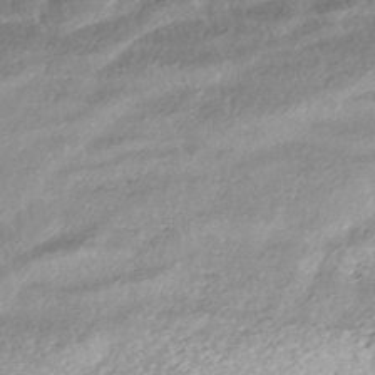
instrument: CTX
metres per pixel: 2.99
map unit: ANa
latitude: -42.7652
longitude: 109.4265
